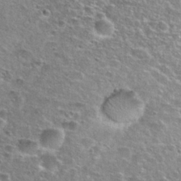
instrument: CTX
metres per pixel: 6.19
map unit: Nhu
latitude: 28.9891
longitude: -49.3671
